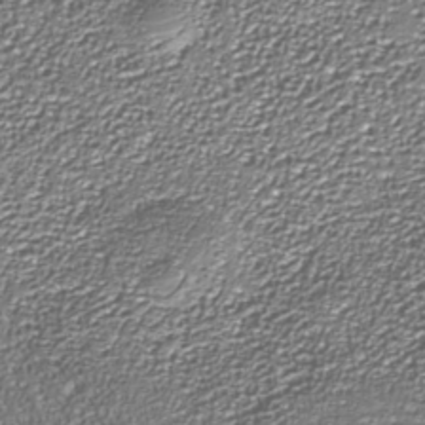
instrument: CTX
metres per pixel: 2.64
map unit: Nhe
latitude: -37.4643
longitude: -88.5546
